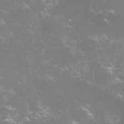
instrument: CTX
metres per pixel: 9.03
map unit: lHvf
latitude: -15.2376
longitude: -100.8002
